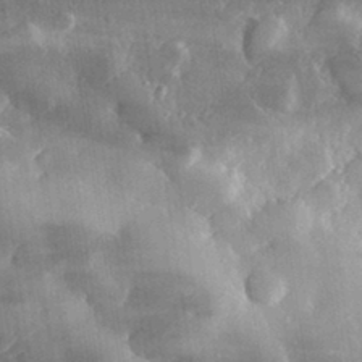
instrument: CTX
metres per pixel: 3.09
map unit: lHvf
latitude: 33.3482
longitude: -90.3845
